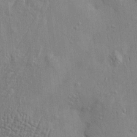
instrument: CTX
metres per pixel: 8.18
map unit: Htu
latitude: -3.3698
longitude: 156.9919
